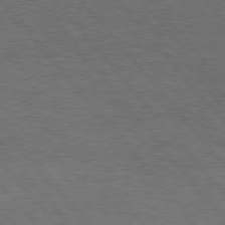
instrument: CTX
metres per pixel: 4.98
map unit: Hpe
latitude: 75.8583
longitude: -157.3292
